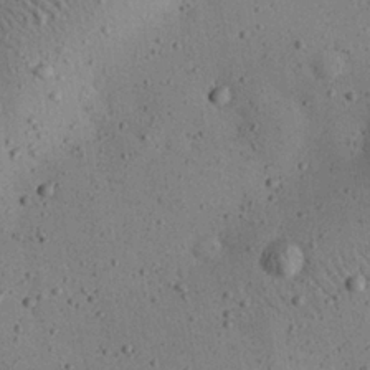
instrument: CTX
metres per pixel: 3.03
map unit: eHh
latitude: 24.6301
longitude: -71.9150
